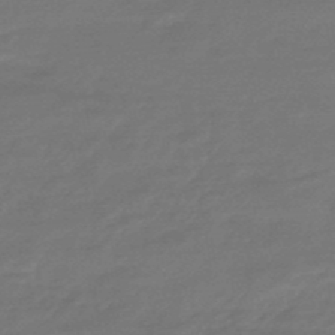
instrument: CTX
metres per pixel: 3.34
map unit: HNhu
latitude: -46.8219
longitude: 89.8233
